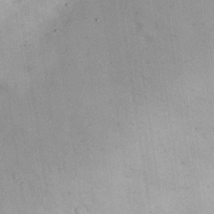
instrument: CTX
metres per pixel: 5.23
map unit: Nhu
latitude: 26.2712
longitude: -69.5749
